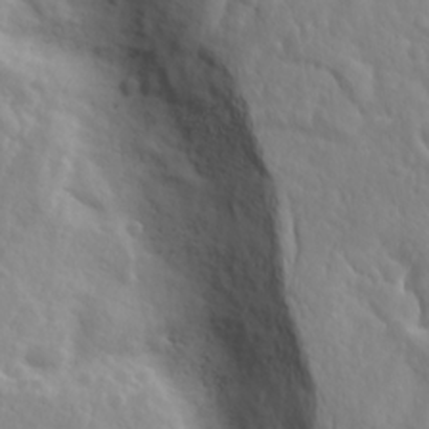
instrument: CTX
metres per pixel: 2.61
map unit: Ave
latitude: 18.3467
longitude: -133.4993
